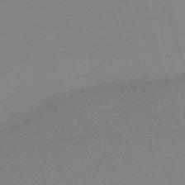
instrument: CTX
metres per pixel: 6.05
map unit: eHh
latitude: -61.1809
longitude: 52.2739
